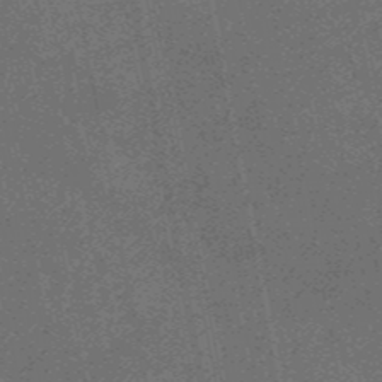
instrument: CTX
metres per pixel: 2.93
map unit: HNb
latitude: -52.6707
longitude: -49.3671
